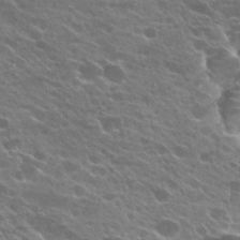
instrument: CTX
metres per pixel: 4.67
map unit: Hto
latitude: 24.2900
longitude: -37.3104
